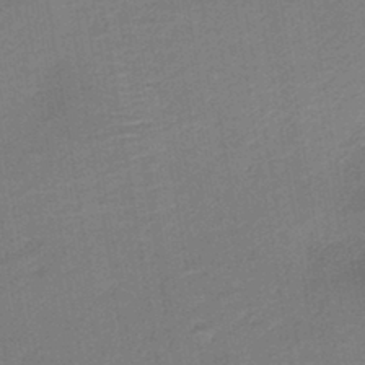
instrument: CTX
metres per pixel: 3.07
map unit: HNb
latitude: -41.7100
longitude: 50.6896
